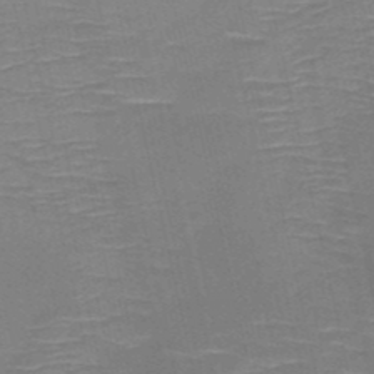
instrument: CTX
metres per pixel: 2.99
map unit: HNb
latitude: -50.5196
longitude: -45.5938
